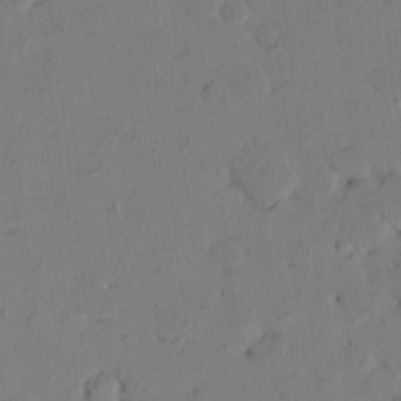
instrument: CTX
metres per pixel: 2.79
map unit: HNhu
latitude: 9.5749
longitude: 15.3699
